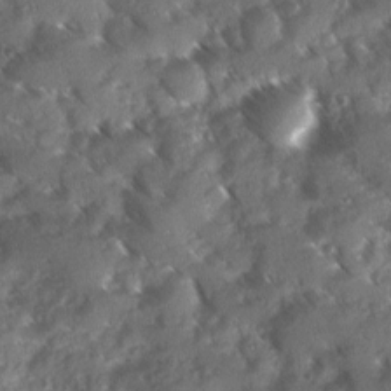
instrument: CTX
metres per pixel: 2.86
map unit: Ave
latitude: 10.4790
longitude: -103.0080
